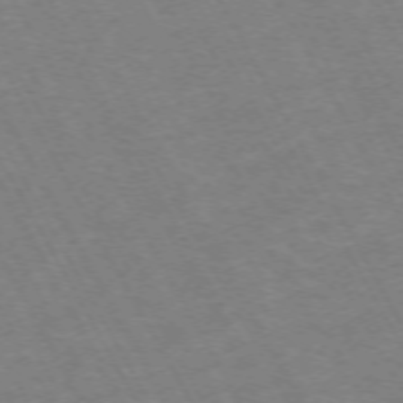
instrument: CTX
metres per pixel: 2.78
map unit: Hpe
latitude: -72.2361
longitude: 10.0094
